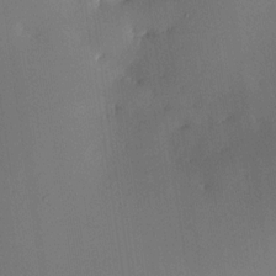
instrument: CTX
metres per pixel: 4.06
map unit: HNhu
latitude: 9.4049
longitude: 15.8423
